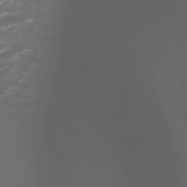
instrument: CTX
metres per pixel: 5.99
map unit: Htu
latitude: -0.6141
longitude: -76.8191
